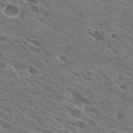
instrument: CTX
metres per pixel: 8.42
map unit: Hto
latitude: 29.0458
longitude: -44.2144
